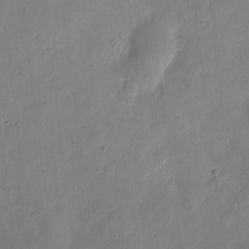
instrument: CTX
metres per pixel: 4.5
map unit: eHh
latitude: 7.8394
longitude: -72.0255
